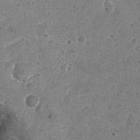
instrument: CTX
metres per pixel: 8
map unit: Ht
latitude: -4.8786
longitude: -36.5735
